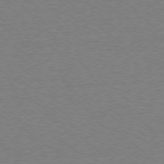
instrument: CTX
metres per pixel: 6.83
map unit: Ap
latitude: -78.3306
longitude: -82.6112
